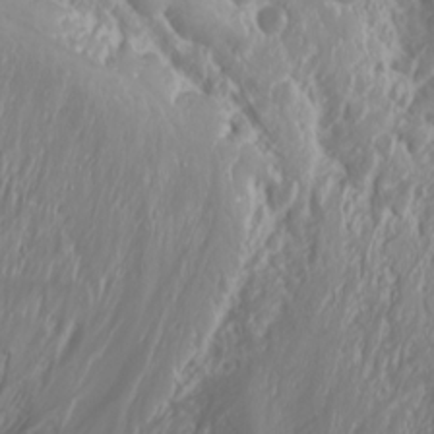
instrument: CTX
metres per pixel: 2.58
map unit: Nhu
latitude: -4.4440
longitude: -87.3293
